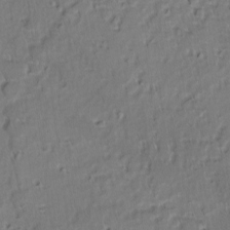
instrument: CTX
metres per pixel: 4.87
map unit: lAvf
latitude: -9.6722
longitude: -119.8394
